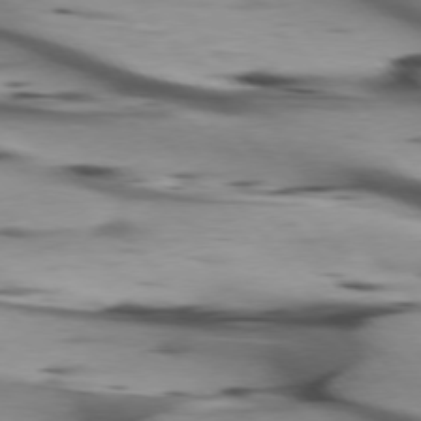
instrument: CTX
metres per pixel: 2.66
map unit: lApd
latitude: 75.6505
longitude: -65.2915
